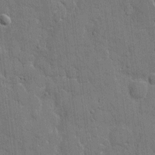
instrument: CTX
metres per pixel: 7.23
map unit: eHh
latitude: 9.0648
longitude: -67.5938
